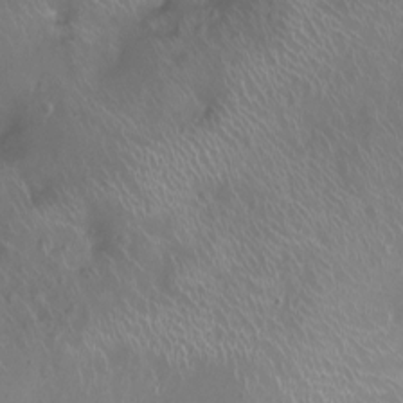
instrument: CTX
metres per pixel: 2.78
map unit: Ht
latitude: -7.2565
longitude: -19.3859
